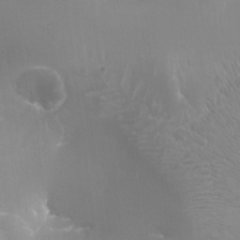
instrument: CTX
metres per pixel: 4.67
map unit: Ht
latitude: -16.8030
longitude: -44.0822
